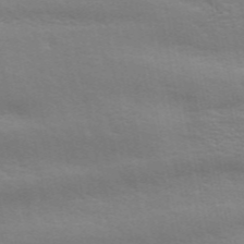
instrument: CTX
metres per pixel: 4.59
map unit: ANa
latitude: 49.8583
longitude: -80.0633
